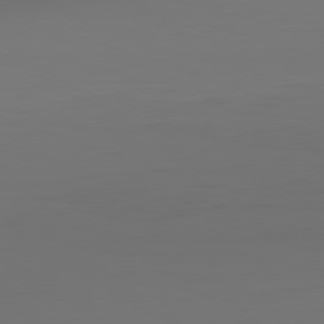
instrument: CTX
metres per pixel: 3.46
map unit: Hpe
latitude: -82.4629
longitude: 9.4643
